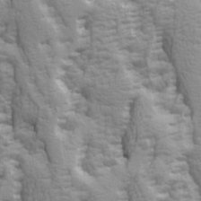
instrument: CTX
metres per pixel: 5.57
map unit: Ave
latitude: 14.7247
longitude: -131.4994
